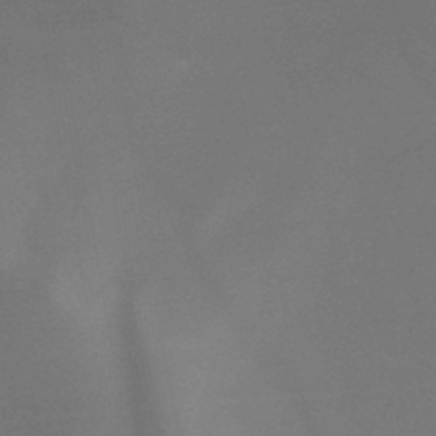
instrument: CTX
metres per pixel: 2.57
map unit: HNb
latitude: -44.6141
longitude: -44.8947
